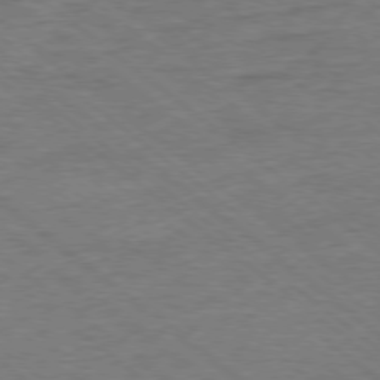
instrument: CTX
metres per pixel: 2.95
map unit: Ap
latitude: -78.1983
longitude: -83.1592
